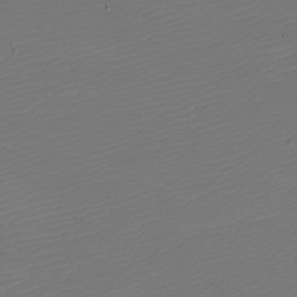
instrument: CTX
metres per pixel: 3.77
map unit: eHh
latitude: -5.8422
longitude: -87.3104
